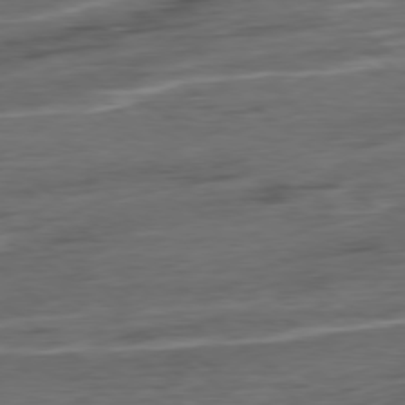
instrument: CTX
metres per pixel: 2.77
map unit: Hpe
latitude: -79.3509
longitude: -19.9528
